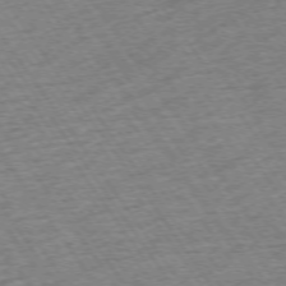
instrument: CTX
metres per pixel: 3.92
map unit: Ap
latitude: -74.5952
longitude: -89.2348
